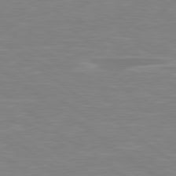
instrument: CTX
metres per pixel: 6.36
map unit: lApd
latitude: 79.2159
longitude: -92.2711
